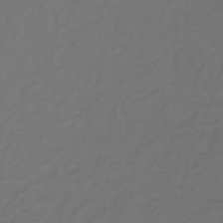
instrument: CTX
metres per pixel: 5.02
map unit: lHb
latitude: -39.3699
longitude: 63.0486
